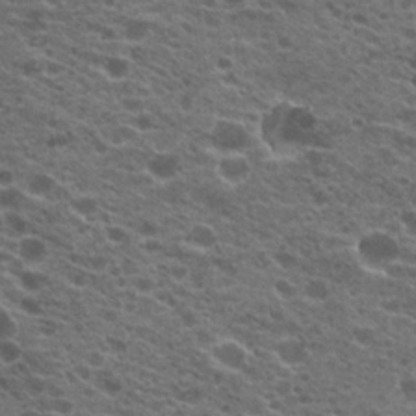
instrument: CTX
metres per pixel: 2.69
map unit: Hto
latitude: 20.6680
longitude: -36.1578
